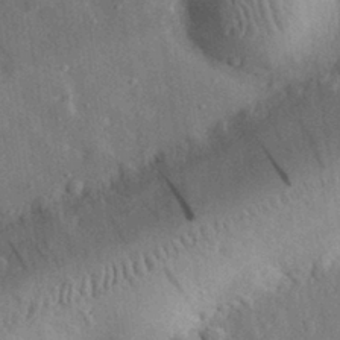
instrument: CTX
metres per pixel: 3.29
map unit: eHh
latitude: 30.8191
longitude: -77.7449
